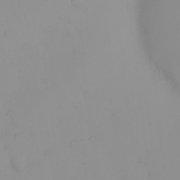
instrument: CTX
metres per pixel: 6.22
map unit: eHh
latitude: -1.1620
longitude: 19.6911
